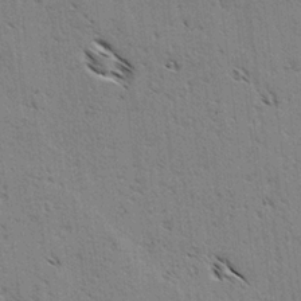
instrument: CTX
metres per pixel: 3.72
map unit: lAvf
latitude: -4.0850
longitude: -113.0458
